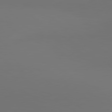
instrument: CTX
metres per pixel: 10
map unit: lApd
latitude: 81.2726
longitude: 153.7099
